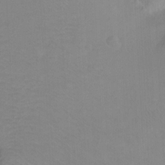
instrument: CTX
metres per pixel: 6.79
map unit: Ht
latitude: -8.0661
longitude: -37.3104
